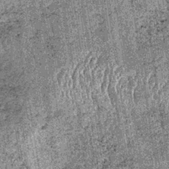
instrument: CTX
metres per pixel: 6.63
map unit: lHb
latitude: -37.3509
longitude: 67.1243
